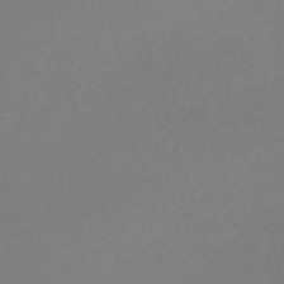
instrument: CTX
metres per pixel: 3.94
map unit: eHh
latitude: -62.2172
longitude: 52.9730
